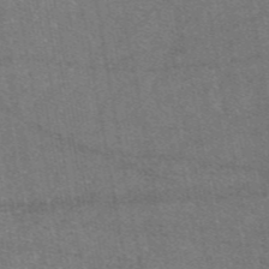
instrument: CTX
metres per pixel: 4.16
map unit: eAb
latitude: 46.8569
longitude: 120.8408
